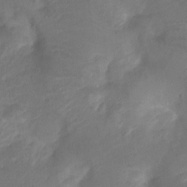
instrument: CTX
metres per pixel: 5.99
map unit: Ht
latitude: -10.2173
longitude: -35.6316
